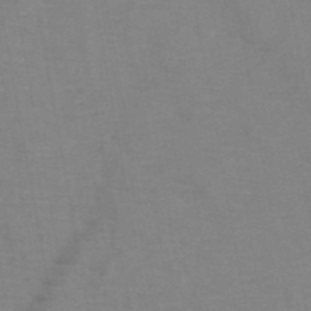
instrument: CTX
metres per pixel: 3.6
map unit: HNb
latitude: -47.2943
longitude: -47.7072
